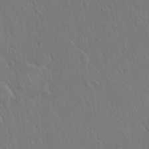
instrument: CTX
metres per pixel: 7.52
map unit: Hto
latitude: 18.3845
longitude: -57.8583
